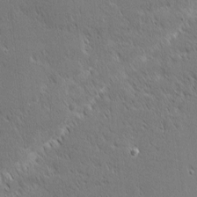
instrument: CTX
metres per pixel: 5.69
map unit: Nhu
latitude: 1.7260
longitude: -77.9717
